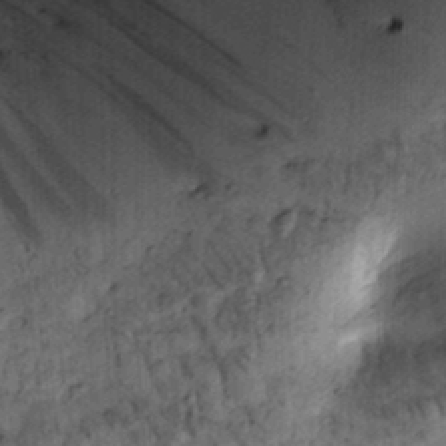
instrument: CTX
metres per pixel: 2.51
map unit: lAvf
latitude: 5.8205
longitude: 160.0472
